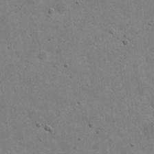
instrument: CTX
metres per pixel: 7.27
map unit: eHh
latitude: 22.0255
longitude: -68.6491
